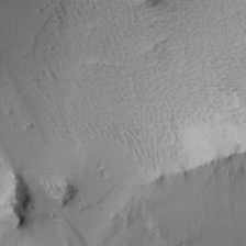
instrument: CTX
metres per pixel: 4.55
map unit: Aa
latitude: 8.8758
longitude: -142.3090
